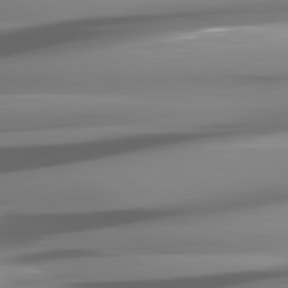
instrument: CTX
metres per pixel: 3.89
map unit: lApd
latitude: 81.1781
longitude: -145.2159
